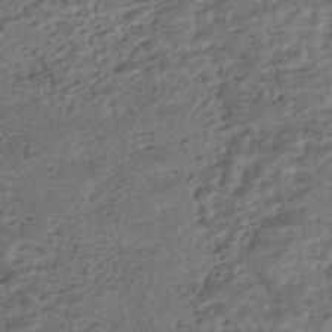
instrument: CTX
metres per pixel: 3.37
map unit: HNhu
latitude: -44.1417
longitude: 102.3684
